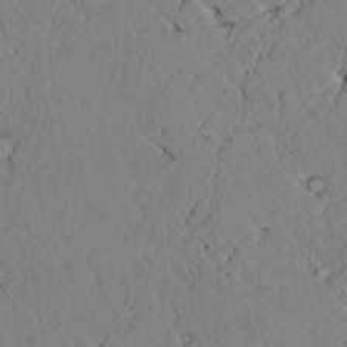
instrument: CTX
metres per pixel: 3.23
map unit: lAvf
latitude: 7.6316
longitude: 160.6141
